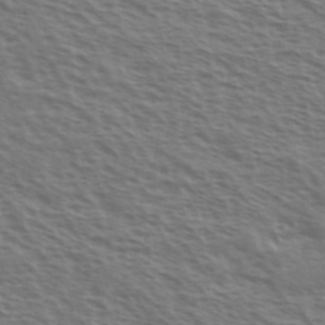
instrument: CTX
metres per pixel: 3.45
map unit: Ave
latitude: 38.3278
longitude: -111.3860
